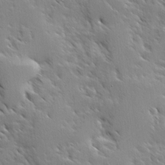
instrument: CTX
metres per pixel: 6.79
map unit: Ave
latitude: 8.4223
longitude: -104.1767
